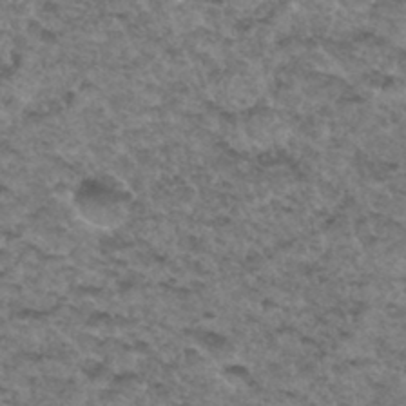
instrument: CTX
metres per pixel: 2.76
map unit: Hto
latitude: 33.6505
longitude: -48.3845
